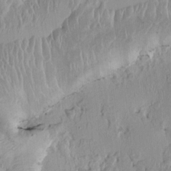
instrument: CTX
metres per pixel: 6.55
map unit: HNhu
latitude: 1.6882
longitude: -5.9906
